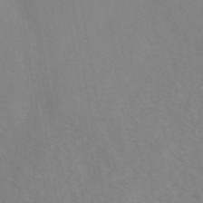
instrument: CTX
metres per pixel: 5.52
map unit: eAb
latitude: 41.6693
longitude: 106.3496
